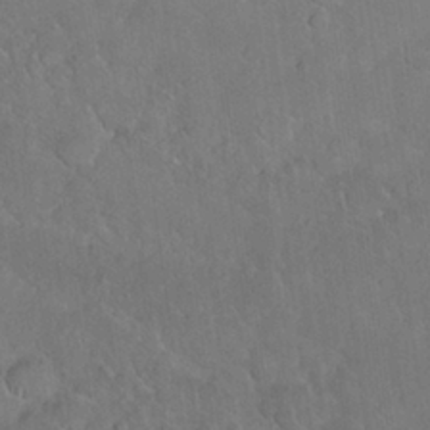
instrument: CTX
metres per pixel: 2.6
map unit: Nhu
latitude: 26.9514
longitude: -65.4804
